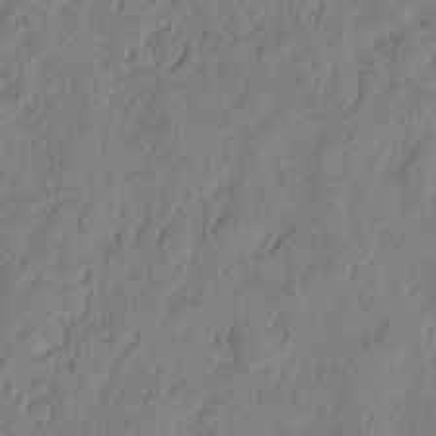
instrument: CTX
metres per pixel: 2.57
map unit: eHh
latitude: 6.0822
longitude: -76.1011
